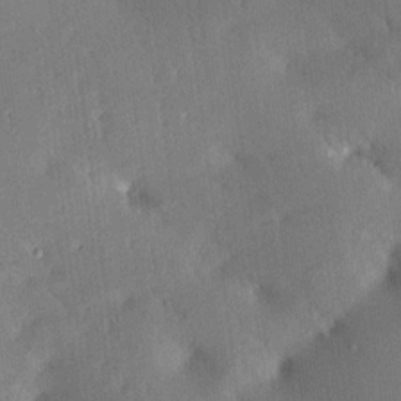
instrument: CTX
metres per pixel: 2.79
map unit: Aa
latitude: 15.1593
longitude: -148.5735
